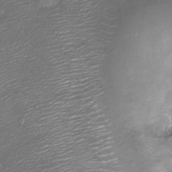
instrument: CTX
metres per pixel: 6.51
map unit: Nhu
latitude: -13.7667
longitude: -23.1403
